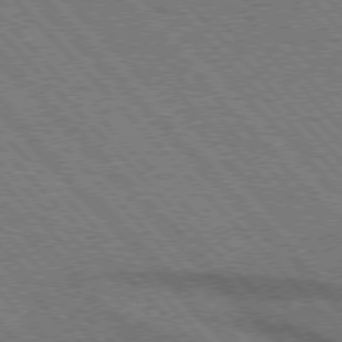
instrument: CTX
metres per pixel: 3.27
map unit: lApd
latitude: 75.9528
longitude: -85.2915
